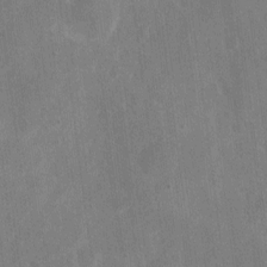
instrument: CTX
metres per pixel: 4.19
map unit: eHh
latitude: 5.4804
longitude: -67.1025
